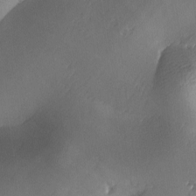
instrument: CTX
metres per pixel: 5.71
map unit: Ave
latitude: -6.5762
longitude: -120.1956
